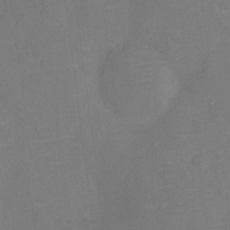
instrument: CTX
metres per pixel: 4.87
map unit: Ht
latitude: -10.4062
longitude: -23.6505
